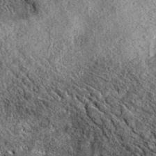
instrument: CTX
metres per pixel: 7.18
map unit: eAb
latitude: 36.4979
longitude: 109.6722
